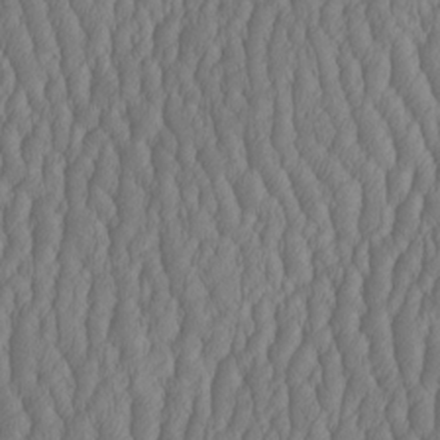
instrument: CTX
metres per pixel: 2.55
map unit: HNhu
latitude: -2.5006
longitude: 13.1809
